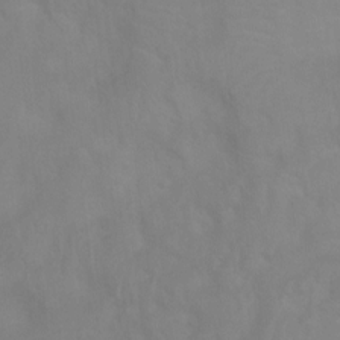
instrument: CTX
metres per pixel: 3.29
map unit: Ht
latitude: 2.4223
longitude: -25.0458
